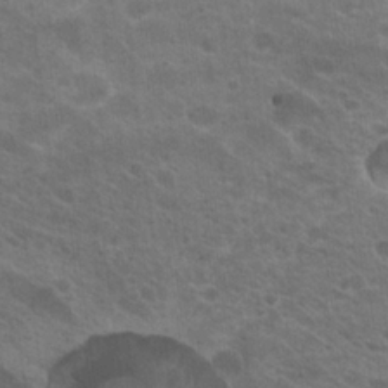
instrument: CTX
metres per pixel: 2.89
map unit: Hto
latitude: 22.8380
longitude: -37.9150
